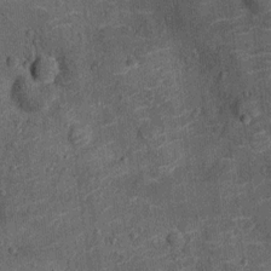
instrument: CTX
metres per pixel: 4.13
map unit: Ht
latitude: -12.3117
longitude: -21.4426
